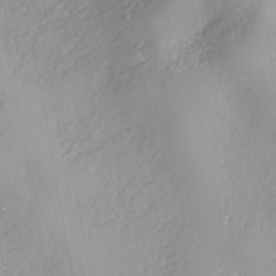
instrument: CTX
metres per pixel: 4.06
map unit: ANa
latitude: -41.1431
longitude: 104.9730
